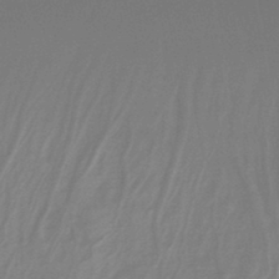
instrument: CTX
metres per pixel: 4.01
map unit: HNb
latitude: -44.8030
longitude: -44.8002
